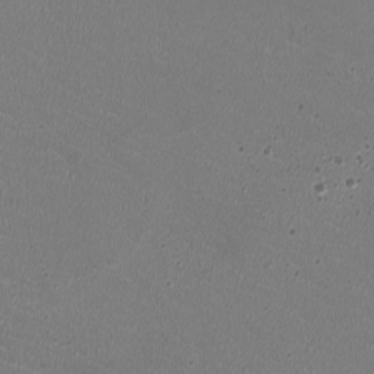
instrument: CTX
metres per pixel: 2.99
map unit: HNhu
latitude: -2.6140
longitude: -2.5545
